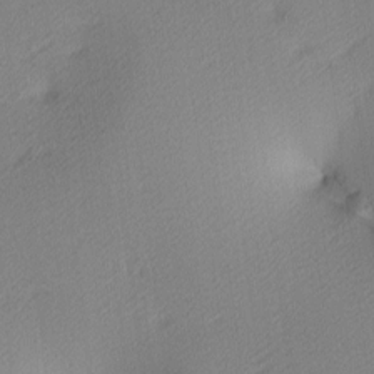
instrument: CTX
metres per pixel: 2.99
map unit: lAa
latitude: 3.7260
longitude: -116.1767
